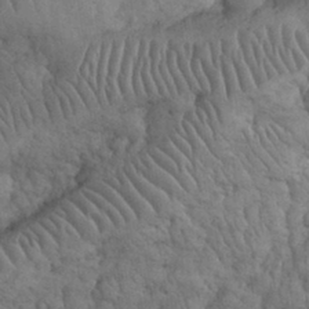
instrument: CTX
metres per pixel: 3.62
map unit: eHh
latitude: 32.6868
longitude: -67.1025
